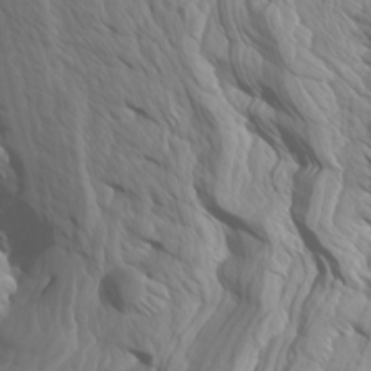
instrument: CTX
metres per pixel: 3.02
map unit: Htu
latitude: -5.6533
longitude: -75.8961
